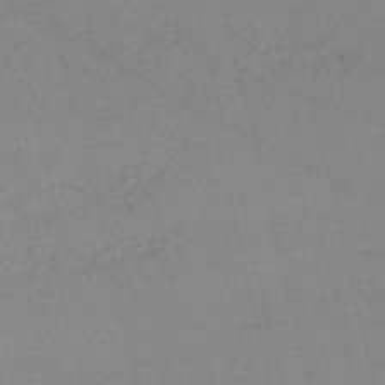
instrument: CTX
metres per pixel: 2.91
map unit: HNb
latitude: -54.9731
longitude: -37.4427
